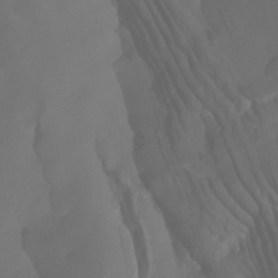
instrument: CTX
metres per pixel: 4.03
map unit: Htu
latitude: -5.1431
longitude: 138.5007
